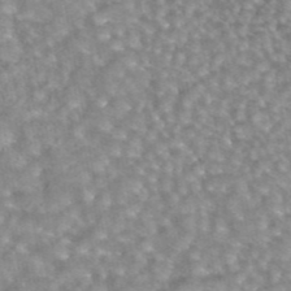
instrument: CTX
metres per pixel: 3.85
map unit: eAb
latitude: 44.8191
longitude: 104.9919
